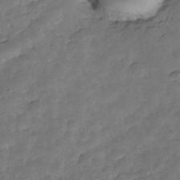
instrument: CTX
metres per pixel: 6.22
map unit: Nhe
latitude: -34.7841
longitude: -143.4804
